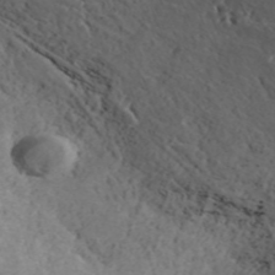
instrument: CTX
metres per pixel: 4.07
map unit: ANa
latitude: 41.1025
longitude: 34.1795
